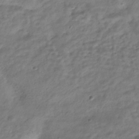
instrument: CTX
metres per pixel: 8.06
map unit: HNhu
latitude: -39.5588
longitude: 102.0283
